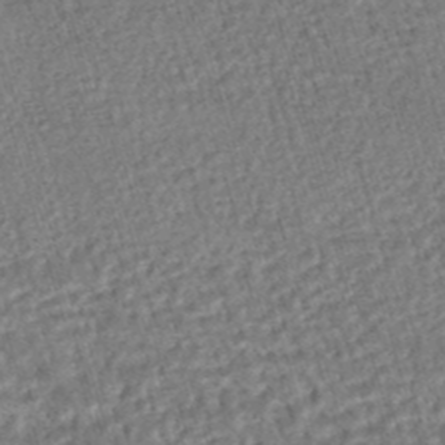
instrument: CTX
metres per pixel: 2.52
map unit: HNhu
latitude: -47.8233
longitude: 99.6155
